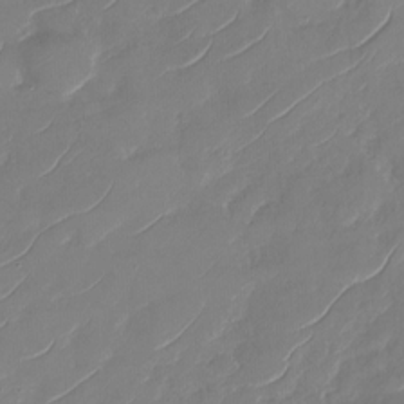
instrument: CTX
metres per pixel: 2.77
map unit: Nhu
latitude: -29.7667
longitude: -72.6113
